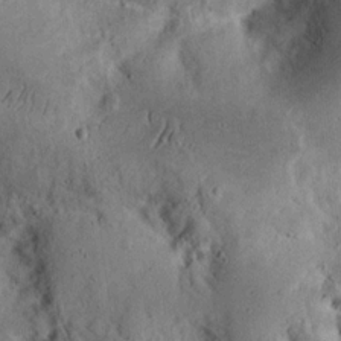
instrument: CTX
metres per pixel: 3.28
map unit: Ht
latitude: 14.1389
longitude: -74.2145
